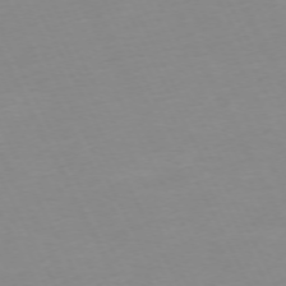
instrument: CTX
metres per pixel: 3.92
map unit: Ap
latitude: -73.0486
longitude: -69.8017
